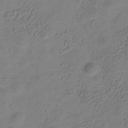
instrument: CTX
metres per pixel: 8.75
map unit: Hve
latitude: -35.0297
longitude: 89.3509
